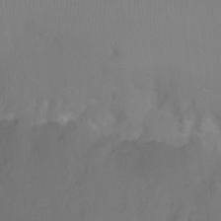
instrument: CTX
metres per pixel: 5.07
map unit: Ht
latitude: 0.9513
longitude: -36.1389
